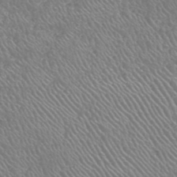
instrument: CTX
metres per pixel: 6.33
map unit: HNhu
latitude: -47.5966
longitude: 29.5777
